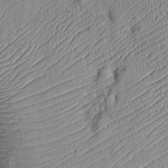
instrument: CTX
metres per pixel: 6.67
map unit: Htu
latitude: -6.2739
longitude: 155.5021
